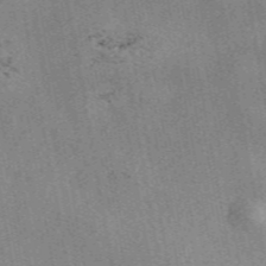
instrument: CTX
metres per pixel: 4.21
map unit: eAb
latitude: 48.8191
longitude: 104.2739
